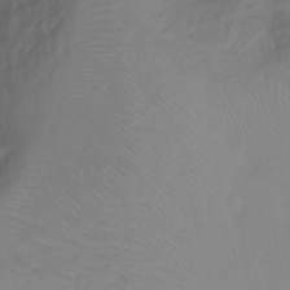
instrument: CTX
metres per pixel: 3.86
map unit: Ht
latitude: 1.1970
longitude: -36.3845
